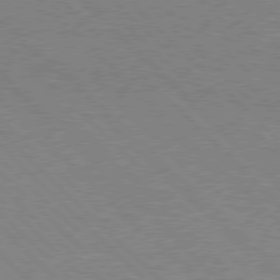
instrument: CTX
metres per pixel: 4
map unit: Hpe
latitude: 77.1025
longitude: -153.4427
